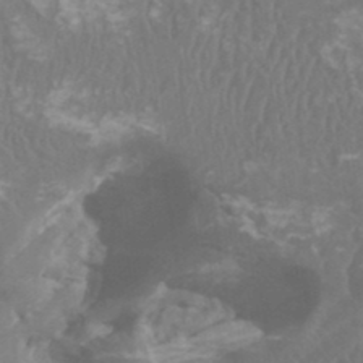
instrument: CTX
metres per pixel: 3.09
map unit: HNhu
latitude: 1.7071
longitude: -0.3656
